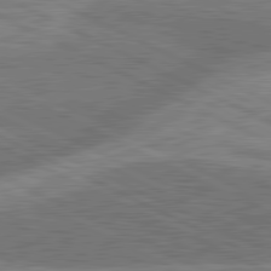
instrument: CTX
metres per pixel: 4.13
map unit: lApd
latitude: 81.3859
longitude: -166.9513
